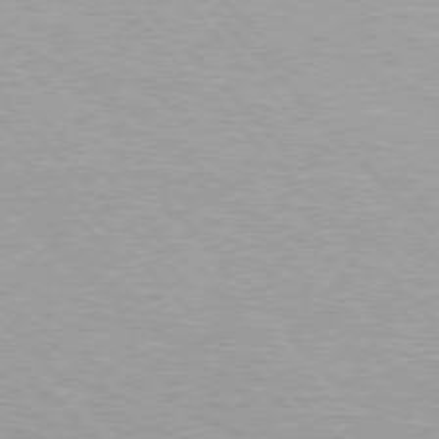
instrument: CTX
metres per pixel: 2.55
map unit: Hpe
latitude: 76.2900
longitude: -156.2522
